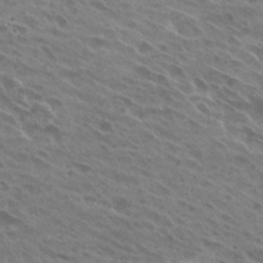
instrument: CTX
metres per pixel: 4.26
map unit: Hto
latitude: 26.1200
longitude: -40.7057
